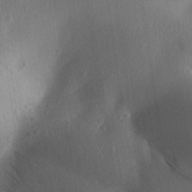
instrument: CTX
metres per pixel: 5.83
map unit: Aa
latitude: 26.8191
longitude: -146.2523
